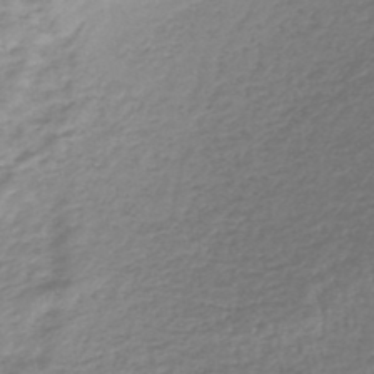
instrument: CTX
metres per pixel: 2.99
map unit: lHb
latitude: -44.7085
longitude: 67.8989
